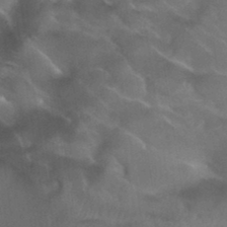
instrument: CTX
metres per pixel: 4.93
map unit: Hto
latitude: 34.9324
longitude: -50.0255
